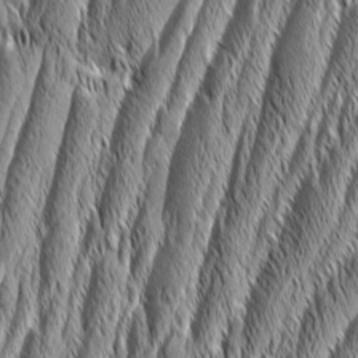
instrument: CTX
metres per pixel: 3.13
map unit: Aa
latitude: 7.3860
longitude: -129.8394
